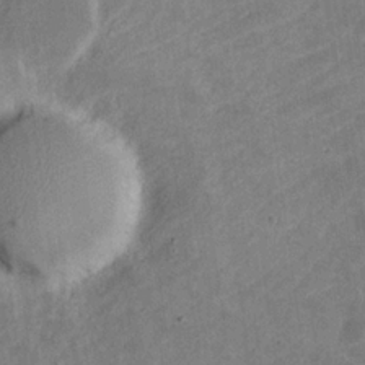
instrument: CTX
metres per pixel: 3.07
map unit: eHh
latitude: 20.9514
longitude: -71.3481
